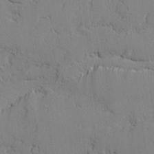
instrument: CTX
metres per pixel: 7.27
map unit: lAvf
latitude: -1.2187
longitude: -108.9513
